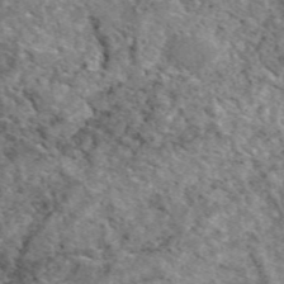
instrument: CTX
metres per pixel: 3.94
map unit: eAb
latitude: 49.6127
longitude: 111.6155
